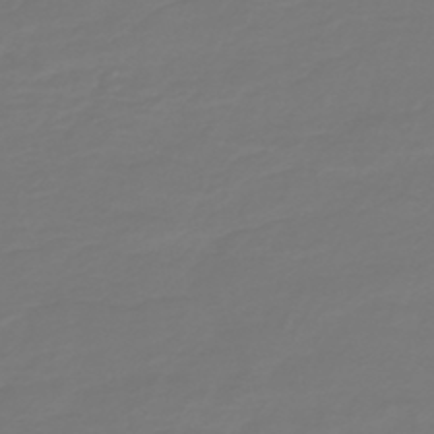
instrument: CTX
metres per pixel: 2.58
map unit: HNb
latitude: -47.0675
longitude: 55.0109
